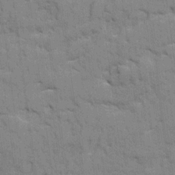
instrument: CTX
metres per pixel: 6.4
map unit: Ave
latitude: 20.2523
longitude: -129.4426
